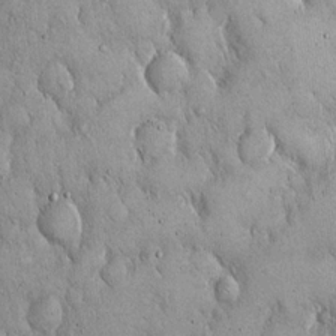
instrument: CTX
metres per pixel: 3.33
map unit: Hto
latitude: 16.5357
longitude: -58.4979
